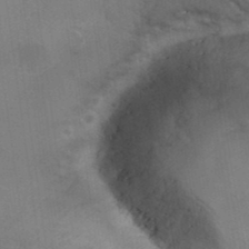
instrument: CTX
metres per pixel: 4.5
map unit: Hto
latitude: 36.8191
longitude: -46.3279
